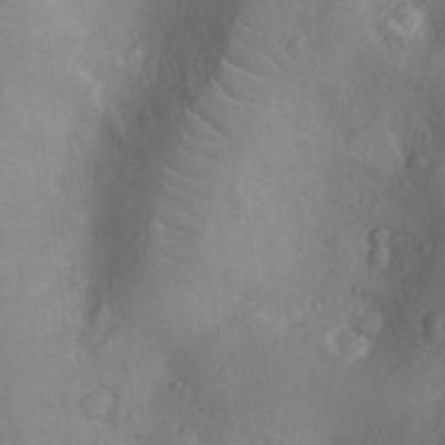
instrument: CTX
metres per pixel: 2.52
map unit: Nhu
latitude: -10.2362
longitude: -21.4805
